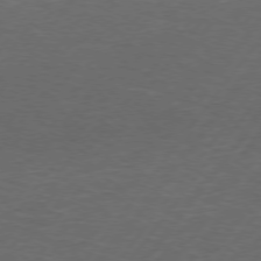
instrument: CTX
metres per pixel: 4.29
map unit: lApd
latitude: 74.5357
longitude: -78.3090
